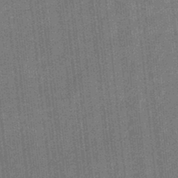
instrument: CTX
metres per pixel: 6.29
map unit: eHb
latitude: -31.8044
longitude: 74.0283
